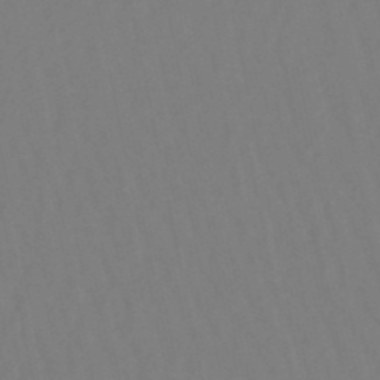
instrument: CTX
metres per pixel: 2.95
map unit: lHb
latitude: -49.3510
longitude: 70.2551
